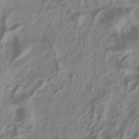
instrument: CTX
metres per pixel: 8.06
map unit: ANa
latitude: -38.2740
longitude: 96.1984
